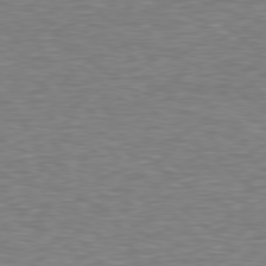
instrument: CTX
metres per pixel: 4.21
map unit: Hpe
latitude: 78.5546
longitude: -123.3860
